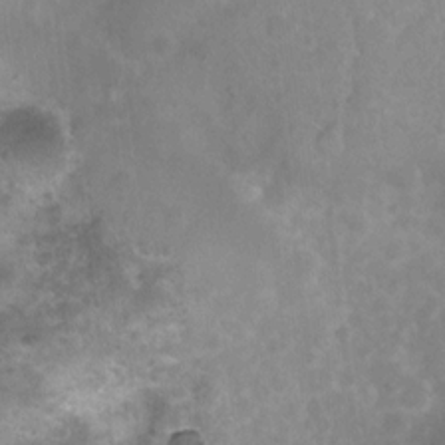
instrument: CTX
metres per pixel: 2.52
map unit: Nhu
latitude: 6.0822
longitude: -18.2144
